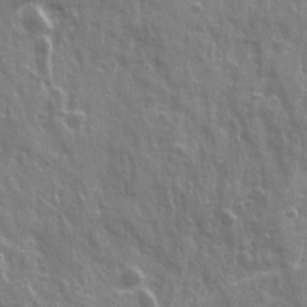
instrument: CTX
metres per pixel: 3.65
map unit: Ave
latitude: 21.8395
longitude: -132.9325
